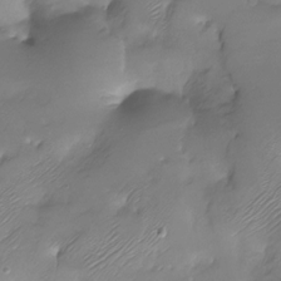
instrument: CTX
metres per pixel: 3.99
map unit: Nhu
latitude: -28.0850
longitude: -59.8772
